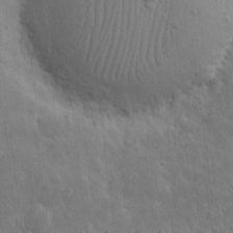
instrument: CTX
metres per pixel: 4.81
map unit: eHh
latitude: 9.8206
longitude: -73.1970
